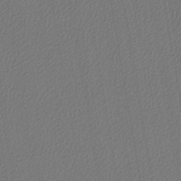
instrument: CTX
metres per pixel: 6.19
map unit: lHb
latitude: -42.5762
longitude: 60.9731
